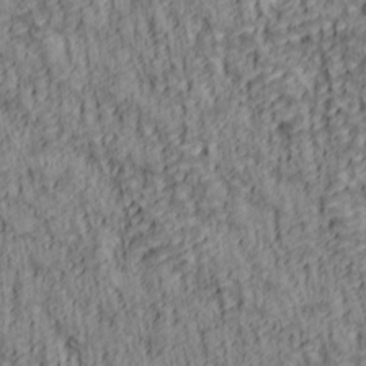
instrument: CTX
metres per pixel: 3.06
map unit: lAa
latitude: 5.3293
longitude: -114.8191
